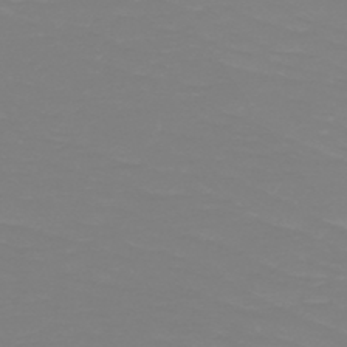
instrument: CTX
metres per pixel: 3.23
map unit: HNb
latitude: -49.3321
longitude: -50.4601
